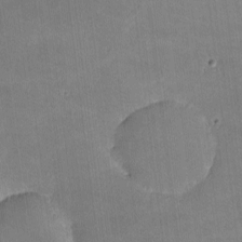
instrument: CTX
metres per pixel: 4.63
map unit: lHvf
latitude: -9.7289
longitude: -101.6694
